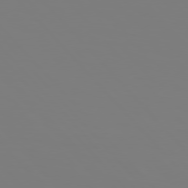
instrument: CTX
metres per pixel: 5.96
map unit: Hpe
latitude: 76.8758
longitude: -160.9702
